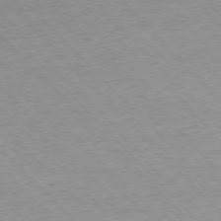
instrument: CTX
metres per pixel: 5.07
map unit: Ap
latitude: -76.7463
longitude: -87.4426
